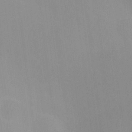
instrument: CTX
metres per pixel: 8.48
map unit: HNhu
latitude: 5.9528
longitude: 8.2550
